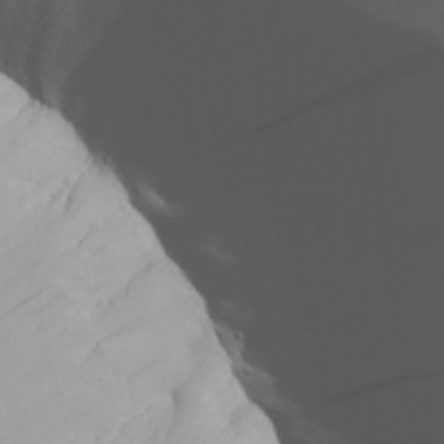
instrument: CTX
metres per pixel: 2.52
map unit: Aa
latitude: 28.2711
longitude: -132.9136
